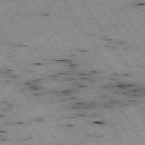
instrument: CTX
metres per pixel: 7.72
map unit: Hpe
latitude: -74.4629
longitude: 3.4265
